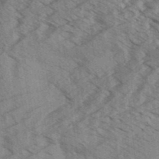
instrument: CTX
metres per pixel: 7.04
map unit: Aa
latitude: 32.6868
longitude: -138.7624
